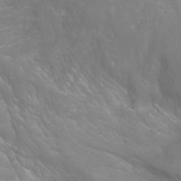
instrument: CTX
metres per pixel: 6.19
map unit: Hto
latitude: -7.5021
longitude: -51.7071
